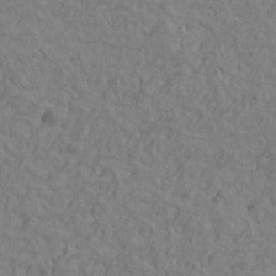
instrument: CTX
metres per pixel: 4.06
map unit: Htu
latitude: -3.1809
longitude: -175.5749
